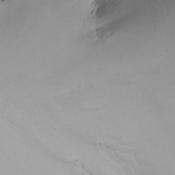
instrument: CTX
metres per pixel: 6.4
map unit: Nhu
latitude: -4.4629
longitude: -90.2334
